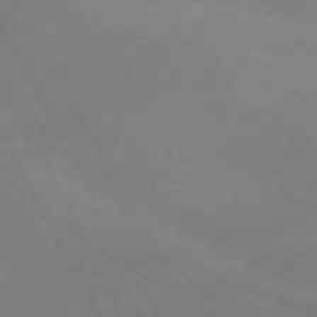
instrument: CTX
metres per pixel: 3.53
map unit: Hpe
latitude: -71.2943
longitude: 9.0108
